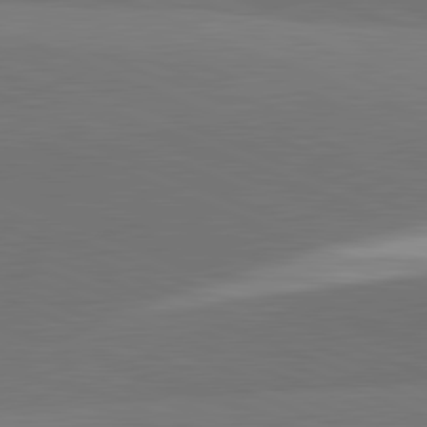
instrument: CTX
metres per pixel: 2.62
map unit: lApd
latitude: 81.9717
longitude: 149.7667
